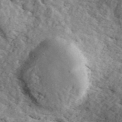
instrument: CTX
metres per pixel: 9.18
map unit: ANa
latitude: 43.1214
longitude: 47.4076
